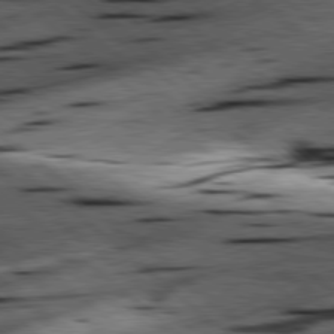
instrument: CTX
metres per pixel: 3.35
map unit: lApd
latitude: 78.5357
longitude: -52.2901
